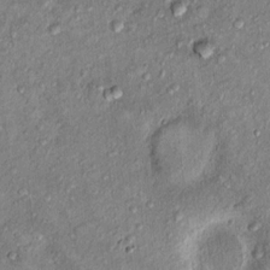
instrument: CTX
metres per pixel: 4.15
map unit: Ht
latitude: 9.7639
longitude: -37.6883
